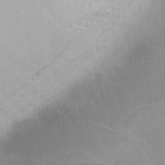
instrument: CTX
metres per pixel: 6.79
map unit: lHvf
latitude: -13.5021
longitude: -101.8961
